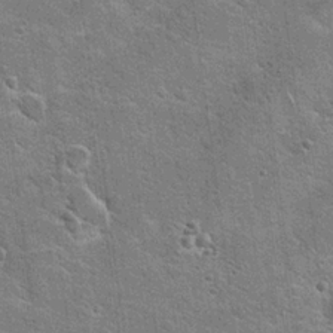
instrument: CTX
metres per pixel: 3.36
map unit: Hto
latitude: 20.3468
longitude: -49.3860
